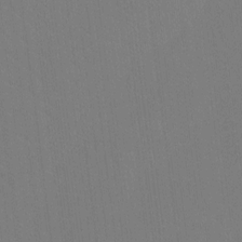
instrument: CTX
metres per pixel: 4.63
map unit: Ht
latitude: -9.2187
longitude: -38.7435
